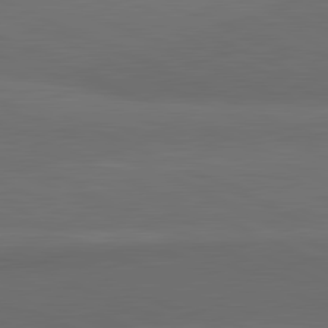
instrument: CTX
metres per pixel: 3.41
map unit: lApd
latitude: 82.0255
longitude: 157.8044
